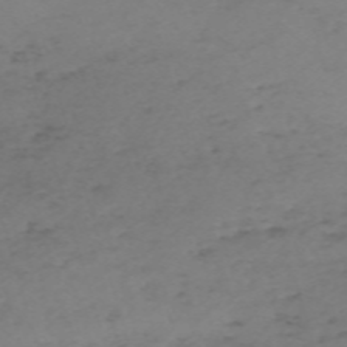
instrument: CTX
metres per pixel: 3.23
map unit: eHh
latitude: -61.3699
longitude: 52.6140
